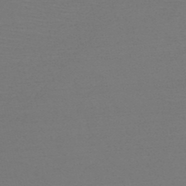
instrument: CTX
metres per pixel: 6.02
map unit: HNb
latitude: -50.2361
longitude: -43.6694
